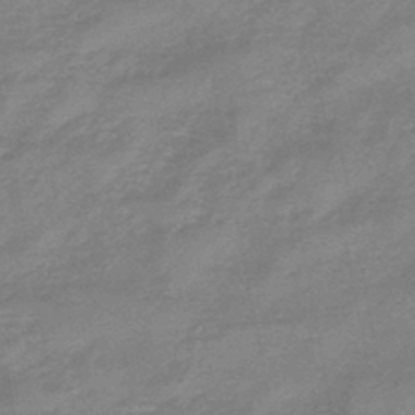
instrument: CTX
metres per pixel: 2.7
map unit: eHb
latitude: -45.3321
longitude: 81.9556
